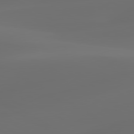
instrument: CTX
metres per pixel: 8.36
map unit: lApd
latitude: 80.4790
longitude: -85.8206
